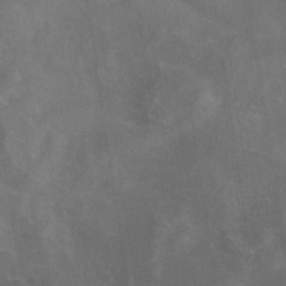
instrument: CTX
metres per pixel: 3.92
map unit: ANa
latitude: -37.4643
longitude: 95.4076
